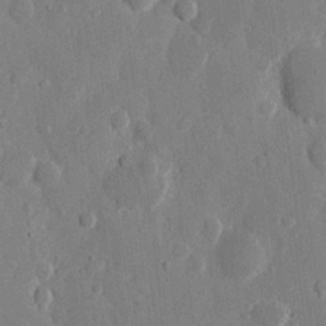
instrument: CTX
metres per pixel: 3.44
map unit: eHh
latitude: 11.3482
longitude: -67.4615
